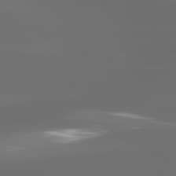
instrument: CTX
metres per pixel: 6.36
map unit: lApd
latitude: 81.1781
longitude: -136.4979
